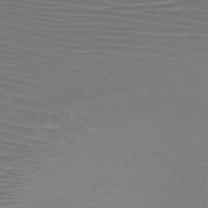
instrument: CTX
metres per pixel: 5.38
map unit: HNb
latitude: -47.5399
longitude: -41.8394
